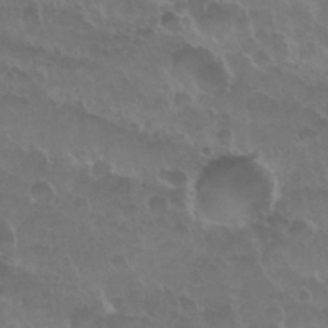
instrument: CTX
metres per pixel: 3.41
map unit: Nhu
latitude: 29.4048
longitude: -55.3104
